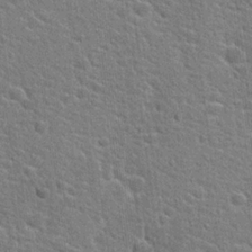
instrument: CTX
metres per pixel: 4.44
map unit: Hto
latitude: 22.1578
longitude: -44.4223
